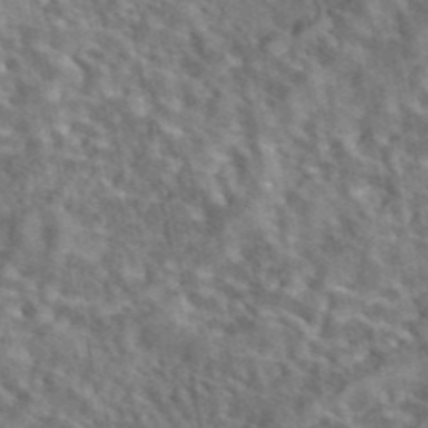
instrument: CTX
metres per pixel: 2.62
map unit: eAb
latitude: 43.3293
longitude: 109.3510
